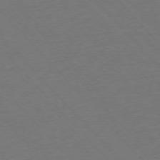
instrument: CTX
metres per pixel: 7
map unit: Ap
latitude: -76.1984
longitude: -86.0633
